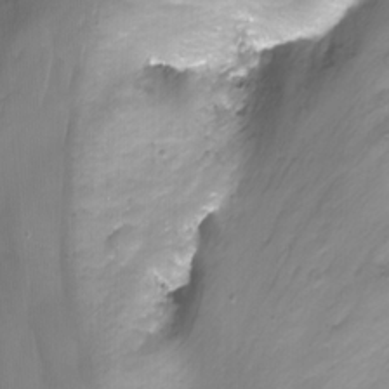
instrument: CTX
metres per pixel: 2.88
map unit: Nhu
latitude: -12.5952
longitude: -60.6490
